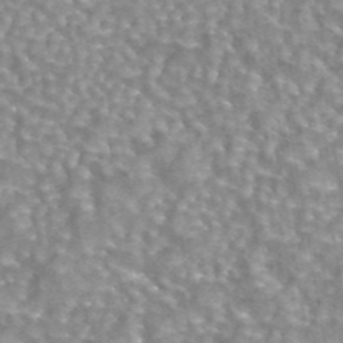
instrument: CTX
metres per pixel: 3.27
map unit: eAb
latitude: 44.1578
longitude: 107.3510
